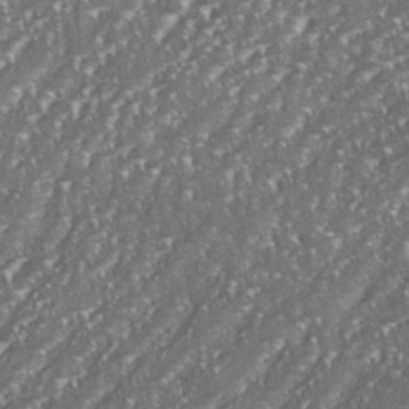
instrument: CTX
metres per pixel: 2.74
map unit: eHh
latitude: 35.7638
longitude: -132.8947
